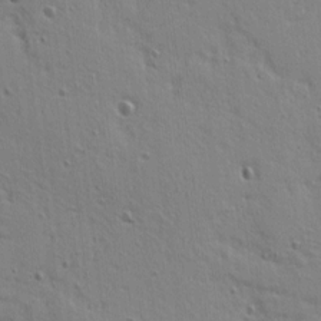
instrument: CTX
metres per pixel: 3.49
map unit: Ave
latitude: 10.4979
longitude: -102.1955
